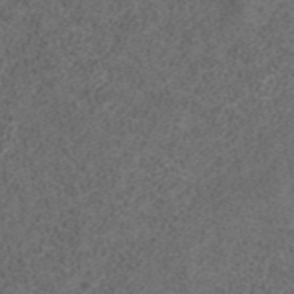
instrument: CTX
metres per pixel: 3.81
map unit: ANa
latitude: 36.8191
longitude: 15.3132
